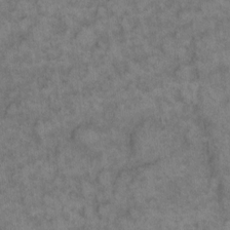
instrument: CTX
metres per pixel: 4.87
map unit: eHh
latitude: 13.1025
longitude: -64.2711
